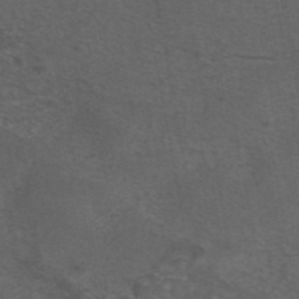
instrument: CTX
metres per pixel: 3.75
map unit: eAb
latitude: 43.5749
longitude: 104.9730
